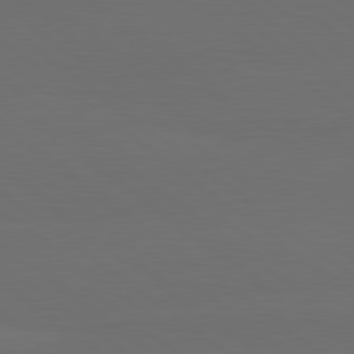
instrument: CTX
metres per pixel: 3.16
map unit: lApd
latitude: 80.2522
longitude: -115.7638
